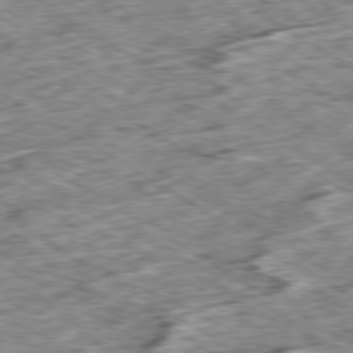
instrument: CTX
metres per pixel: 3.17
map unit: Ap
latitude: -79.8989
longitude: -84.2712
